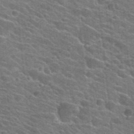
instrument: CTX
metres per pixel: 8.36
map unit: Hto
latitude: 24.0633
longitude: -36.5735
